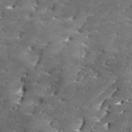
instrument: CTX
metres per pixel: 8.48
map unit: Ave
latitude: 17.7072
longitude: -136.9325
